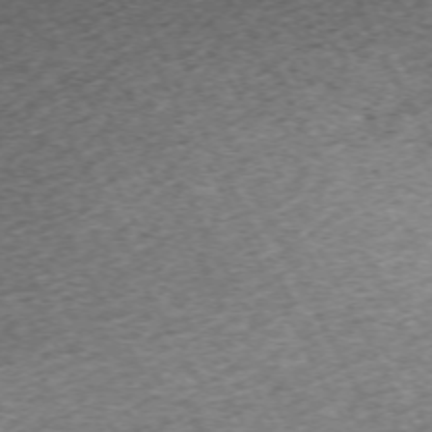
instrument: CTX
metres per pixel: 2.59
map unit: Hpe
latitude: -70.5952
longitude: 13.4643
